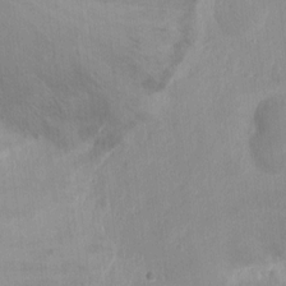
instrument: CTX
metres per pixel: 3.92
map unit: Nhu
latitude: -13.0675
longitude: -39.3104
